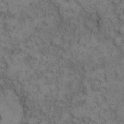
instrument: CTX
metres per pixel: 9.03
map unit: eHh
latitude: 12.4223
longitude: -63.3293
